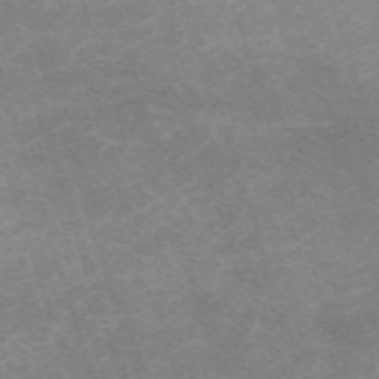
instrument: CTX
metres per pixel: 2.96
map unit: eHh
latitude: -64.1228
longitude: 49.8612
